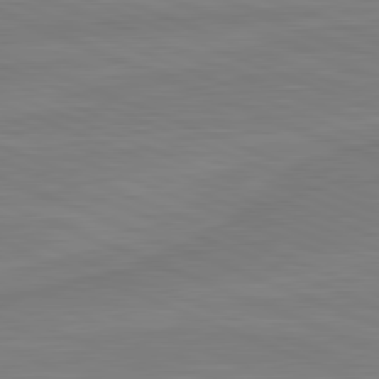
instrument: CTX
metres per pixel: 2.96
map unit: lApd
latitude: 81.8016
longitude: -174.6491
